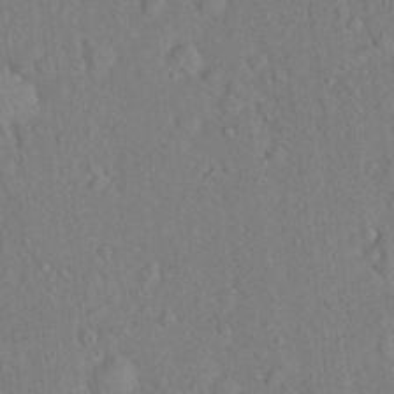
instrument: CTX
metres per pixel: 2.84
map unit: Hto
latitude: 18.5168
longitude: -52.9514
